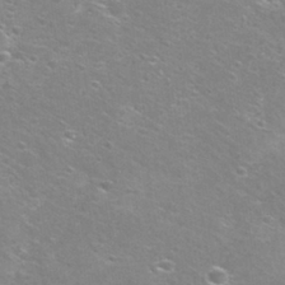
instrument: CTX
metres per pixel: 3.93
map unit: Nhu
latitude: 29.3104
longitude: -49.2726
